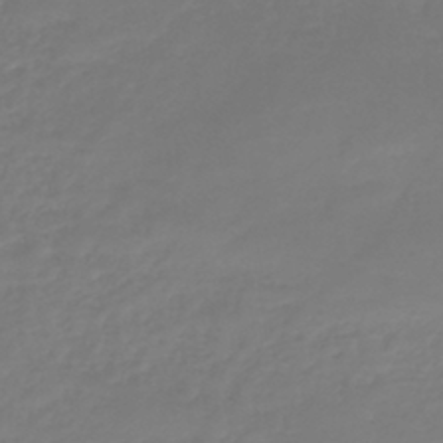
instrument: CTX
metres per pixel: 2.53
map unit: lHb
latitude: -41.1242
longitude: 67.1620
